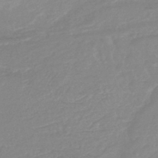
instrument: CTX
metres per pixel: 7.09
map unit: lHb
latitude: -44.2362
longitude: 77.9556
